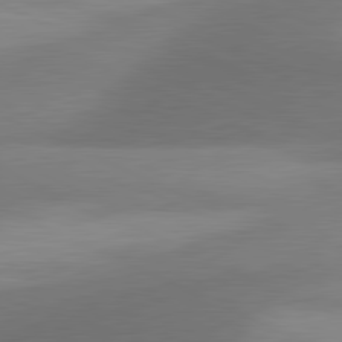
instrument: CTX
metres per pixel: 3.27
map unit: lApd
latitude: 81.1025
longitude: 130.5007
